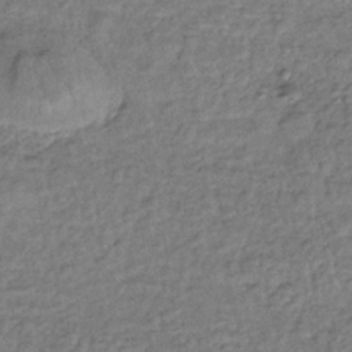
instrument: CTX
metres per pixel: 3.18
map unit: lHb
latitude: -35.9178
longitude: 66.2928
